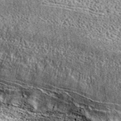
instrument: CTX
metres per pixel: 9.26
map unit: eAb
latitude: 37.1025
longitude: 110.2551
